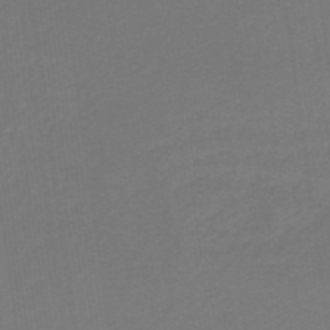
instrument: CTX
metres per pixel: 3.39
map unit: HNb
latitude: -42.4628
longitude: 51.3132
